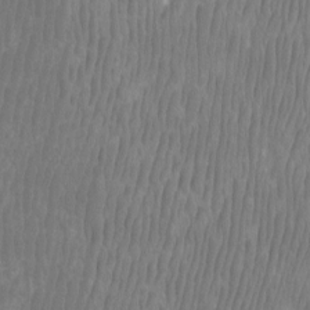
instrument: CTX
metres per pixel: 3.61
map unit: Htu
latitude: -8.1228
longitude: -75.8961
